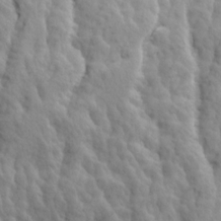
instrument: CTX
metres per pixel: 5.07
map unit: Ave
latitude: 14.6491
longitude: -135.8394
